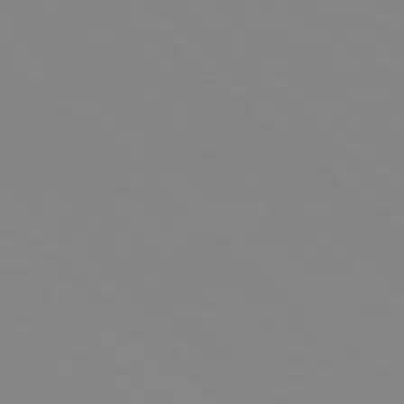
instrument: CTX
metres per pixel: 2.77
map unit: Hpe
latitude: 78.2712
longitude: -165.4049
